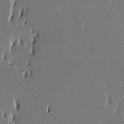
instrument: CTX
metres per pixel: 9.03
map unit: HNhu
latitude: 4.3845
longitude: -8.0633
